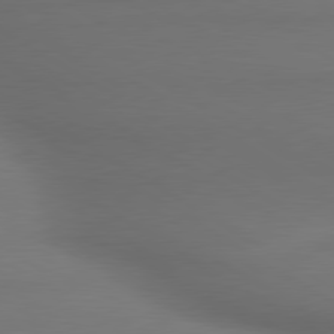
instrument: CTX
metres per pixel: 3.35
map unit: lApd
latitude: 79.9150
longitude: -175.5749
